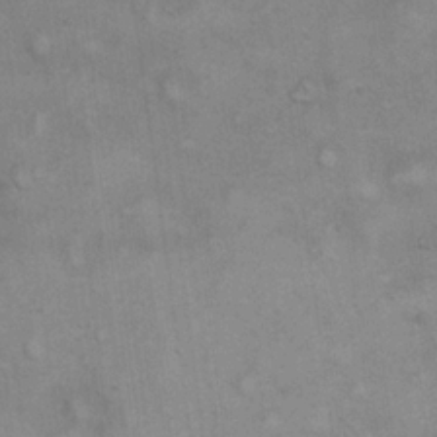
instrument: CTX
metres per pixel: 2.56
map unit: eHh
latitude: 21.5182
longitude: -62.0633
